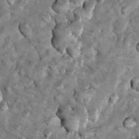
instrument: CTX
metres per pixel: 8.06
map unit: Hto
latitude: 15.3671
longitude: -35.5371
